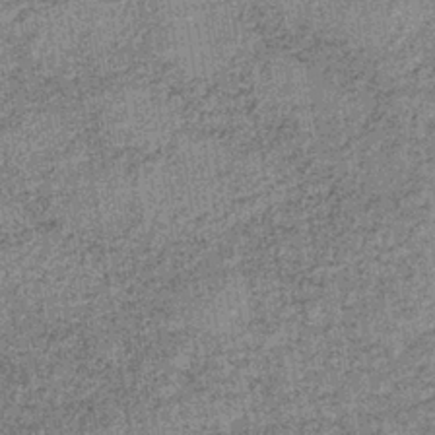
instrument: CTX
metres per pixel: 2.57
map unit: lHb
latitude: -37.7099
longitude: 65.5588
